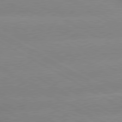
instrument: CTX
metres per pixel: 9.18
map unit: lApd
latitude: 80.1578
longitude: -147.7261
